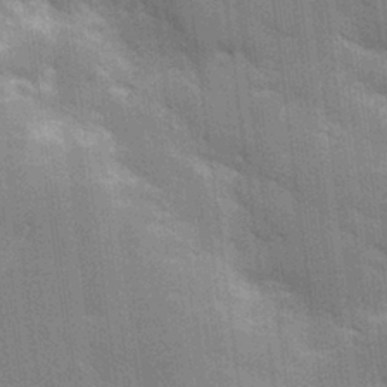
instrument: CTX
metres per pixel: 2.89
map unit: lHvf
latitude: 26.5357
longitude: 141.1053
